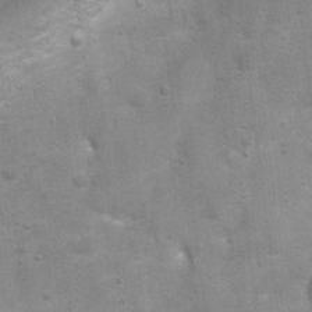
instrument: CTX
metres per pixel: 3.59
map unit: Ht
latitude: 4.7246
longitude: -21.5182
